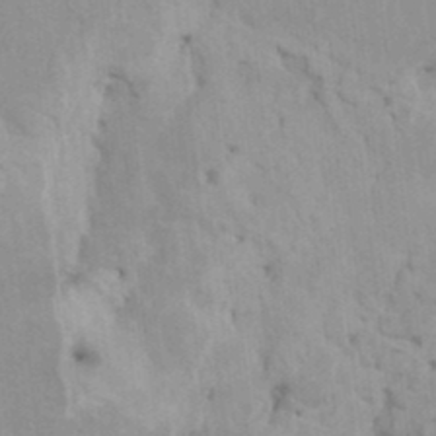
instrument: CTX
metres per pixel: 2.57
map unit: HNhu
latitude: 6.3467
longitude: -1.9906
